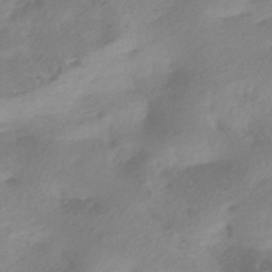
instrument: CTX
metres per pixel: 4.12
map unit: HNhu
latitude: -42.7085
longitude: 91.1620
